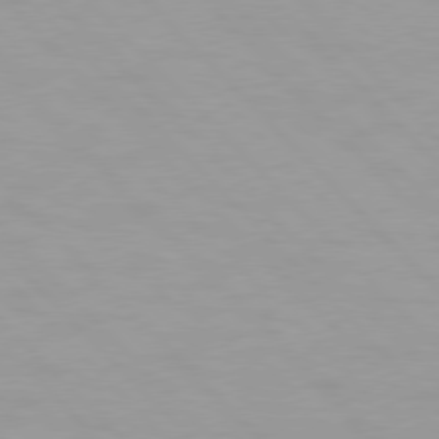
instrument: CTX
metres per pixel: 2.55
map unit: Hpe
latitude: 77.4804
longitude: -163.5938
